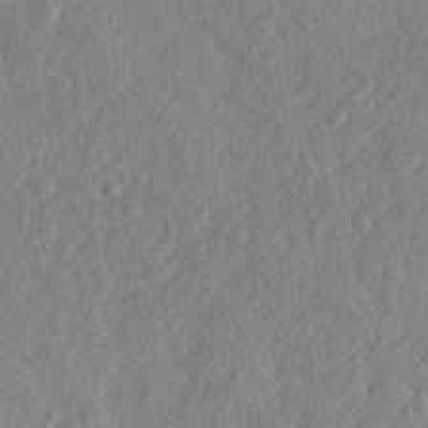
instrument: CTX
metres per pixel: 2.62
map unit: lHvf
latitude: 23.8394
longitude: 143.9745
